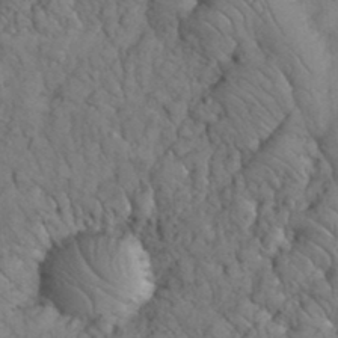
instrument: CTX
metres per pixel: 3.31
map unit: eHh
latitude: 33.4237
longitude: -66.9702
